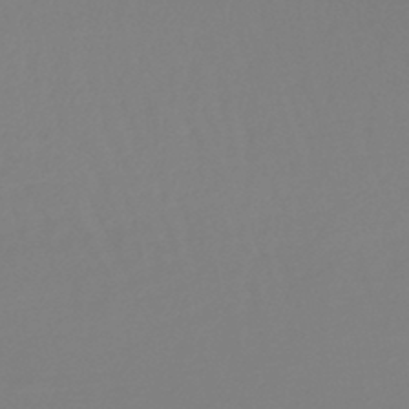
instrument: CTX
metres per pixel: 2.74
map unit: lHb
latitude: -45.6344
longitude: 70.5196
